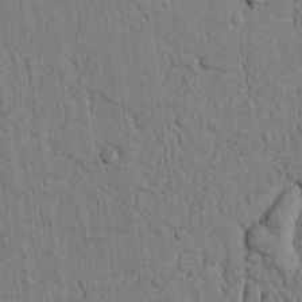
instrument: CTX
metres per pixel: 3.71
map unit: Nhu
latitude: 20.1578
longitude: -76.1766
